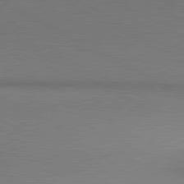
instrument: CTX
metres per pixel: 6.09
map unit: lApd
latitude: 80.8002
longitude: 155.1431
